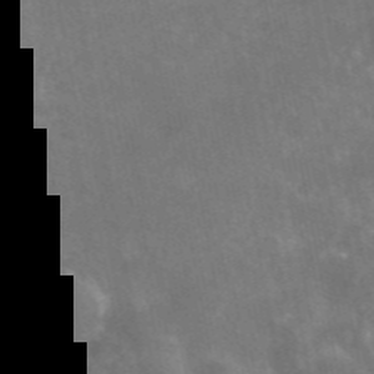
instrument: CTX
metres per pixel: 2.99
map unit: eAb
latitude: 46.5357
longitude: 124.1984
